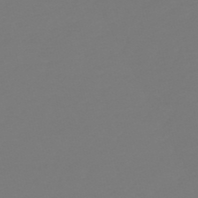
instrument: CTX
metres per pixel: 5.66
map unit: lHb
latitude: -50.2739
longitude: 80.0472
